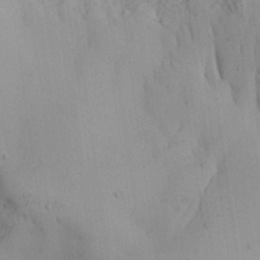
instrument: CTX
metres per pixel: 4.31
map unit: Aa
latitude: 27.0270
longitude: -132.3467
